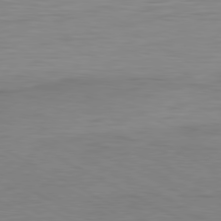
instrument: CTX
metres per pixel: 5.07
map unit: Hpe
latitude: -80.9542
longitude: 17.4266
